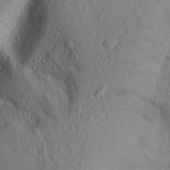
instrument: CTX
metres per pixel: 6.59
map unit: Aa
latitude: 15.6694
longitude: -143.7072
